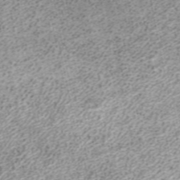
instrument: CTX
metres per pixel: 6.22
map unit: ANa
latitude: 37.3482
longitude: 15.7667
